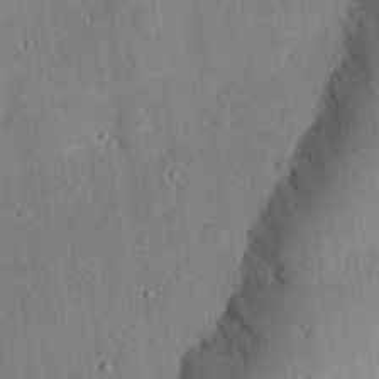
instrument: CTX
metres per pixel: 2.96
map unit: eHh
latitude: 27.8395
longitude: -81.7072
